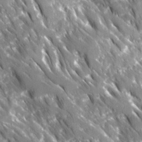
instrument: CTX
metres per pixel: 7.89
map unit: Ave
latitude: 16.3845
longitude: -131.0648
